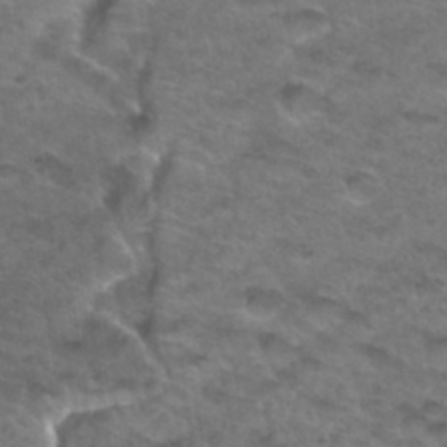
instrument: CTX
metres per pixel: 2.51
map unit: Hto
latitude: 33.1592
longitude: -48.7624
